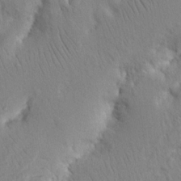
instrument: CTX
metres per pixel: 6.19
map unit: Nhu
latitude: 16.8380
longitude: -75.3671
